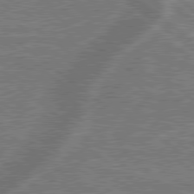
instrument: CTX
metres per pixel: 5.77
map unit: lApd
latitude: 79.2537
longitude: 174.6896
